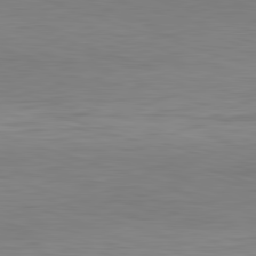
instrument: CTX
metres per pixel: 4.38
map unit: Hpe
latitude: -82.5574
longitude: 10.5385
